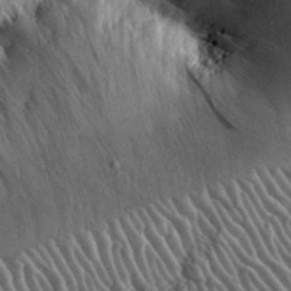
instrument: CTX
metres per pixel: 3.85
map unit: lHvf
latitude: 34.4790
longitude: -87.1592
